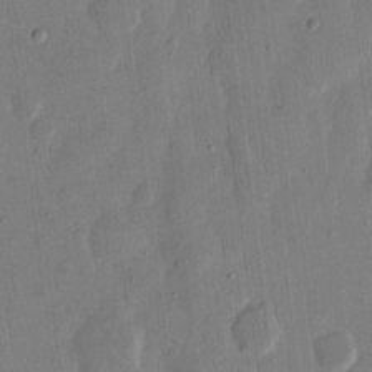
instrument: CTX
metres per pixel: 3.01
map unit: eHh
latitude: 14.7625
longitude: -69.2348
